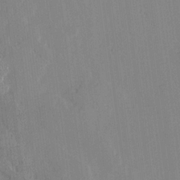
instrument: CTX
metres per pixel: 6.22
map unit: lHvf
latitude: 17.7261
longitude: -112.6490
